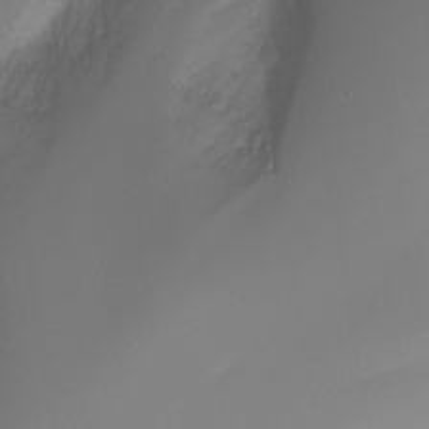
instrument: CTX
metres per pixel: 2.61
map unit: Nhu
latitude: -4.4818
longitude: -76.6112
